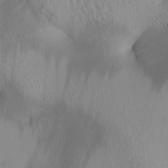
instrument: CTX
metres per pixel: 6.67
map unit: lAa
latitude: 4.3656
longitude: -117.4426
